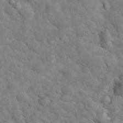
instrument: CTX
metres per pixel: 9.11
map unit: eHh
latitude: 37.1403
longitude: -67.4237
